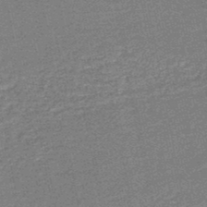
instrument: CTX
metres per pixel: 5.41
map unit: HNb
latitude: -48.0661
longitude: 56.3117
